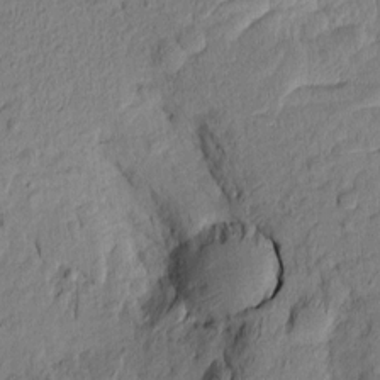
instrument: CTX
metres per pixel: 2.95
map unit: Htu
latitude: -8.5007
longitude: 177.7856
